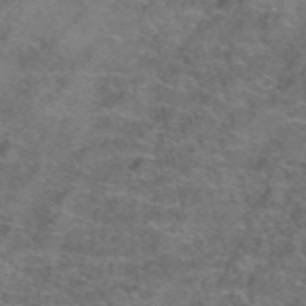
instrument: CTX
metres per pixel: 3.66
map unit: Hto
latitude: 39.6694
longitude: -41.7827
